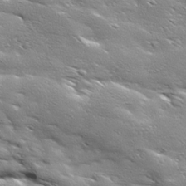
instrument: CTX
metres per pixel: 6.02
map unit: Ave
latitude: 18.5545
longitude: -136.8947
